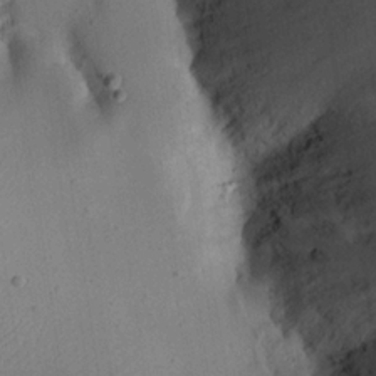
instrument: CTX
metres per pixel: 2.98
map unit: Nhu
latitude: 18.5923
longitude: -74.1956
